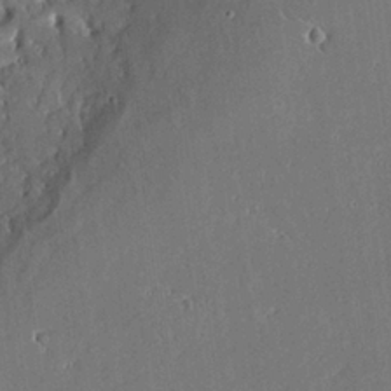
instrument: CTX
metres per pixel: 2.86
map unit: Aa
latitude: 9.8772
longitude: -125.9717
